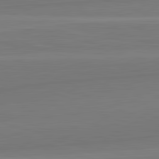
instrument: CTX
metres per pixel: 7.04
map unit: lApd
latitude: 82.3845
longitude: 168.8597
